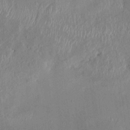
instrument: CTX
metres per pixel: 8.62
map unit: HNhu
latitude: 4.2711
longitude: -6.2145
